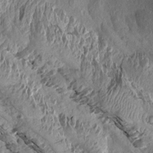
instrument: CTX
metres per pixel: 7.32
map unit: Aa
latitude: 15.1970
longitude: -144.9702
